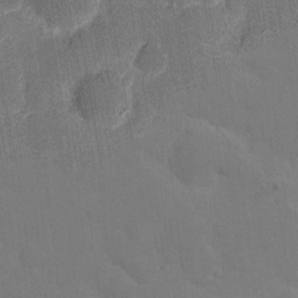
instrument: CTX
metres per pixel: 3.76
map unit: eHh
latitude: 7.0836
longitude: -65.9717
